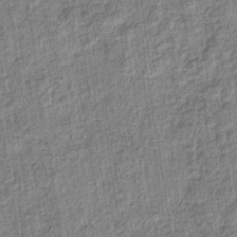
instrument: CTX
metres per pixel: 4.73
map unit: eHb
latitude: -37.1242
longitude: 79.8233
